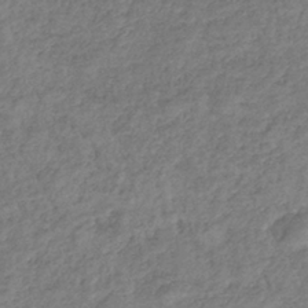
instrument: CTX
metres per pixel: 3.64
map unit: eHb
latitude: -38.4629
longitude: 80.6708
